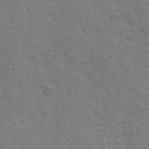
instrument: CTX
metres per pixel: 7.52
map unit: Ave
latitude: 10.2523
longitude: -104.0822
